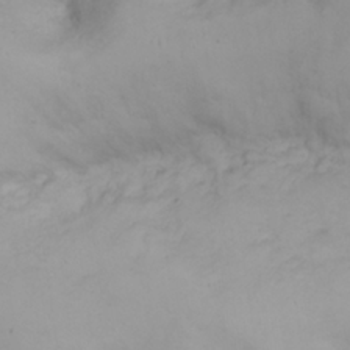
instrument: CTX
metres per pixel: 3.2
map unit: eHh
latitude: 26.0444
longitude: -64.5735
